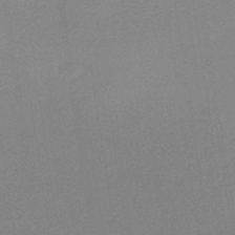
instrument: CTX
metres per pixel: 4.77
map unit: HNhu
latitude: -44.6330
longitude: 90.7086
